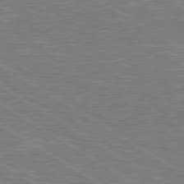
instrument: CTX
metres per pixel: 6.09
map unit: lApd
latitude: 79.5182
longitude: -123.5560
